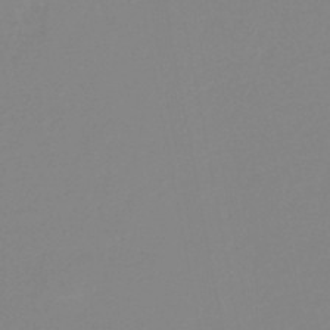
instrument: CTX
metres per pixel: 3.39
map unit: HNb
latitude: -44.9164
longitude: 54.8408
